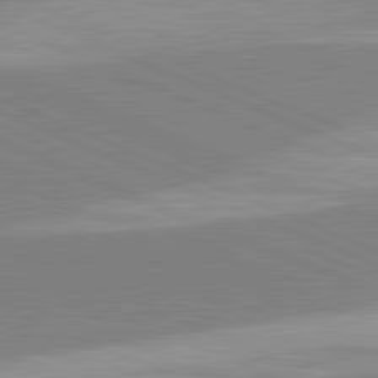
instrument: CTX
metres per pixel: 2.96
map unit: lApd
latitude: 82.1388
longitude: 148.0472
